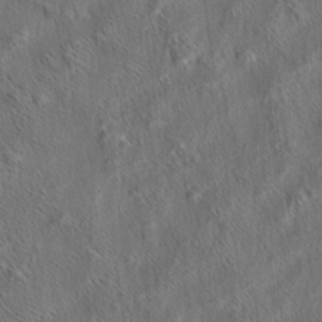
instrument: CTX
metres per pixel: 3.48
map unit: eHh
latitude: 6.5924
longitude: -76.6112
